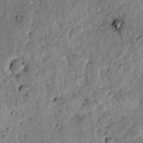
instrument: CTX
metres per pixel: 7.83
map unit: lAvf
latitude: 4.7624
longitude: 158.7652
